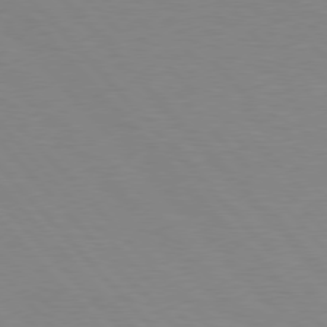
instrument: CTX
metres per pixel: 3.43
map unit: Hpe
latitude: 76.6868
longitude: -155.3671
